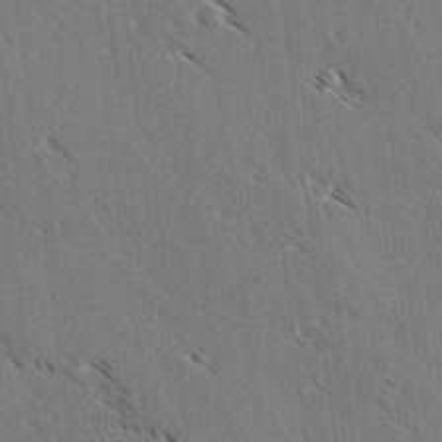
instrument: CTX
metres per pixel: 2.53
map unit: lAvf
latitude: -3.6154
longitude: -113.4993
